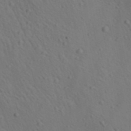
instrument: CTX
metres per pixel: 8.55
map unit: lAa
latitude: 22.4601
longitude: -138.5546
